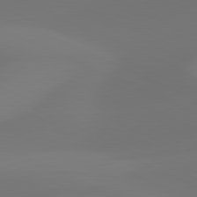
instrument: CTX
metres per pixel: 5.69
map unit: lApd
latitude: 81.8205
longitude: 129.1242
